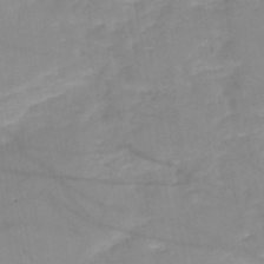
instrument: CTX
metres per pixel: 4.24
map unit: HNb
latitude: -50.3117
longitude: -39.7827
